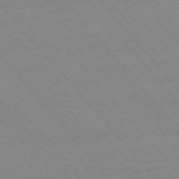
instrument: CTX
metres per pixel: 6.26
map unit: Ap
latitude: -76.0472
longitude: -86.8380
